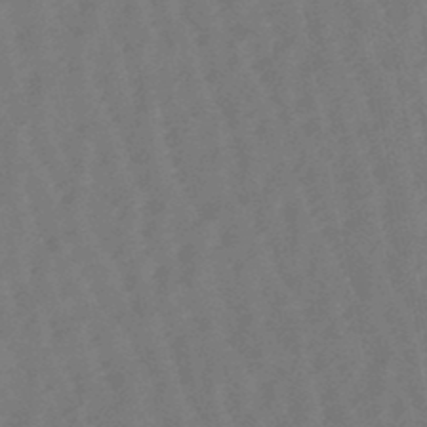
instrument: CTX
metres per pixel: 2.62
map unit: eHb
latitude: -46.5951
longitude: 82.3117
